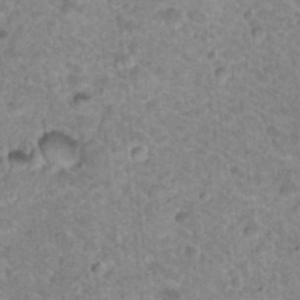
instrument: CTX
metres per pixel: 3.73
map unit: Nhu
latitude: 18.8947
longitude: -32.9514
